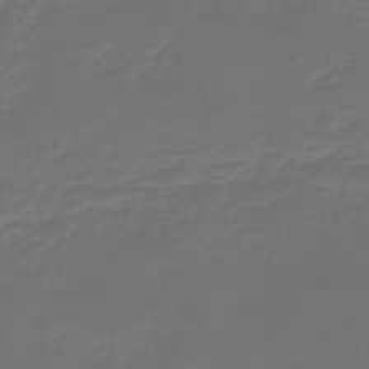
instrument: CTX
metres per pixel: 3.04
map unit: lHb
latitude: -43.5588
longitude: 60.5574
